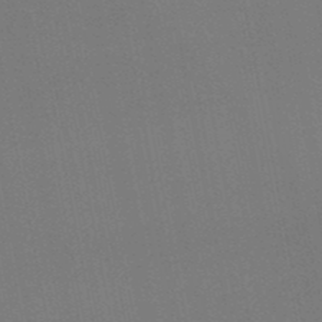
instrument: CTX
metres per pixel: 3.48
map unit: lHb
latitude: -50.0283
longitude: 70.7274
